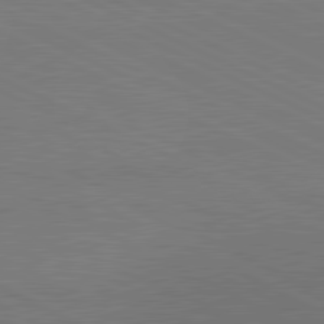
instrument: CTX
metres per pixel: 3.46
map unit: lApd
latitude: 81.3293
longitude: 149.8234
